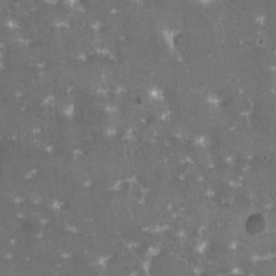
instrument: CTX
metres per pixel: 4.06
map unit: HNhu
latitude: 1.4237
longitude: 6.6707
